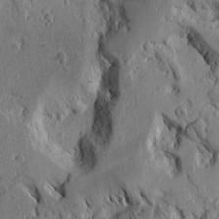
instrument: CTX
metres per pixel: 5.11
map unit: Nhu
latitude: -4.7274
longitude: -150.2900
